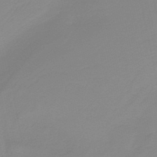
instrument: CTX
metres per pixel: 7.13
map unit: HNb
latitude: -36.5762
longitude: 55.3699
